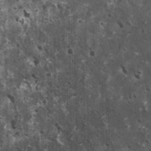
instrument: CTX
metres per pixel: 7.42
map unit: HNhu
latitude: 3.0836
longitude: 5.1431
